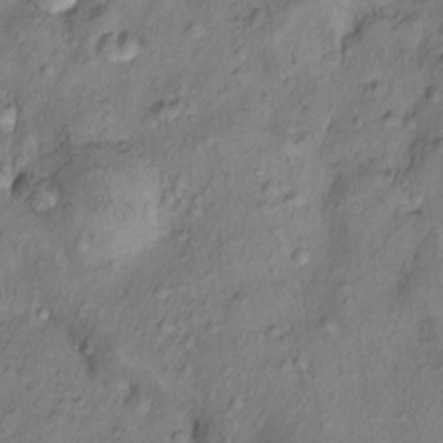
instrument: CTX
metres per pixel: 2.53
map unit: Nhu
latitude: 12.5357
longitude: -29.3670
